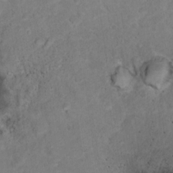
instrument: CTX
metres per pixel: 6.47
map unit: Nhu
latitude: 17.8583
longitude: -31.9151
